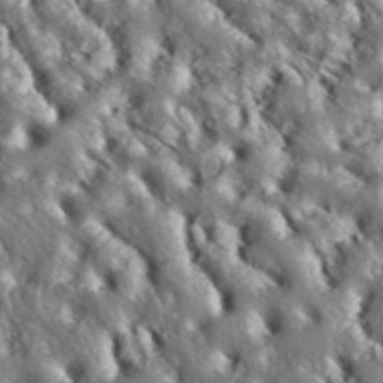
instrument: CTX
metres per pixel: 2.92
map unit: ANa
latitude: 39.8205
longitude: 30.2361
